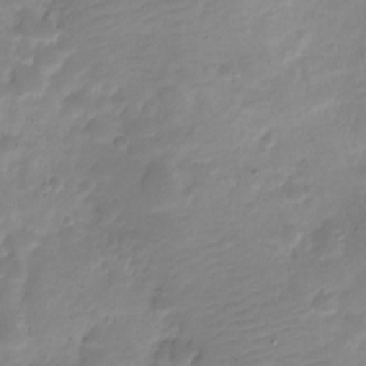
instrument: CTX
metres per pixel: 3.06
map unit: Nve
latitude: -22.7463
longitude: 105.5399
